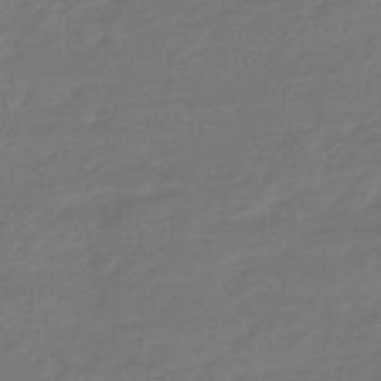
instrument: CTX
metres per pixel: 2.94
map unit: HNhu
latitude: -47.0486
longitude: 89.7099
